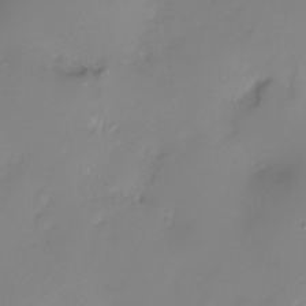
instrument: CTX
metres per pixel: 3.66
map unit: Nve
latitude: -18.7463
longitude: 106.6897
